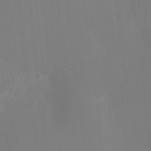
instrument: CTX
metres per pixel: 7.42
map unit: Htu
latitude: -12.8597
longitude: -48.8947
